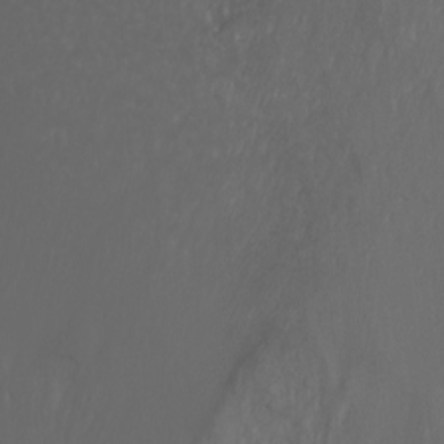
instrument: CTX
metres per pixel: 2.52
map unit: Htu
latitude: -1.5588
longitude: -74.7813
